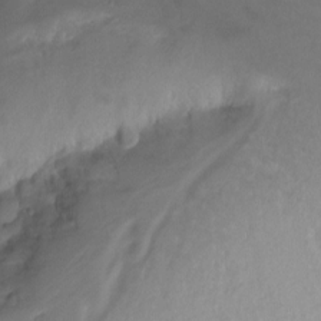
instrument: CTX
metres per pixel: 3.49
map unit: Nhu
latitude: -13.2943
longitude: -69.6505
